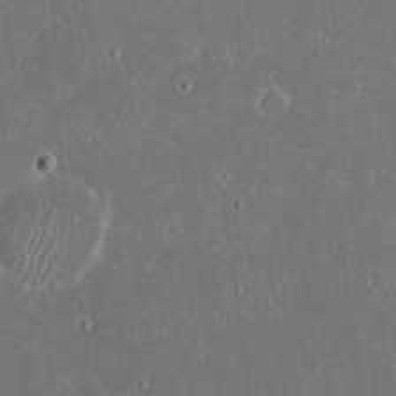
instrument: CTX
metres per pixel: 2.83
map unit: eHh
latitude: 19.5371
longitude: -72.7625
